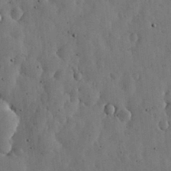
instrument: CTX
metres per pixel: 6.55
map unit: lHvf
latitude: 19.1970
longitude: -114.2900
